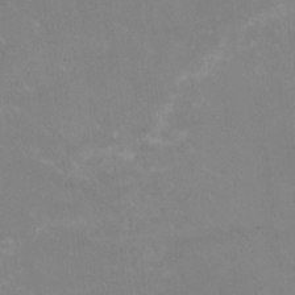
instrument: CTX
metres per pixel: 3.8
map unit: HNhu
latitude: -1.3321
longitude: -3.6316
